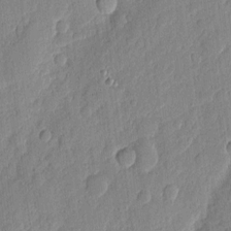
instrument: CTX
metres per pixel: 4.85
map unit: eHh
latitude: 6.8947
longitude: -73.3671
